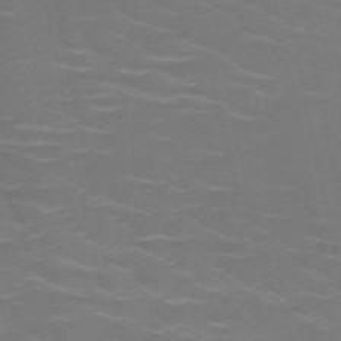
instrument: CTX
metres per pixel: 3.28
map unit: HNb
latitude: -51.0297
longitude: -47.7639
